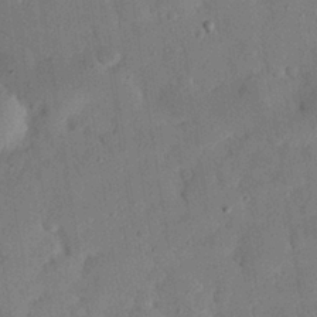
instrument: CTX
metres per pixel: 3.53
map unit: eHh
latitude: 26.7813
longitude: -77.1592
